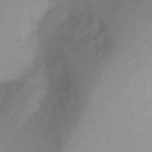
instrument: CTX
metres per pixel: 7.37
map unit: Ht
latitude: -10.1417
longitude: -28.6679
